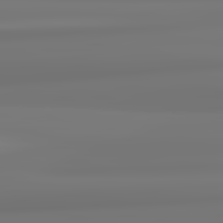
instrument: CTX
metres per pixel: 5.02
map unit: lApd
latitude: 82.4790
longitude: 170.9920
